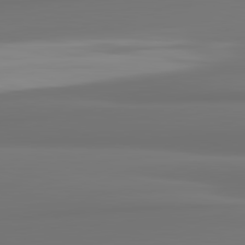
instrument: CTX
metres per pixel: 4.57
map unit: lApd
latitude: 82.0633
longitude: 175.3698
